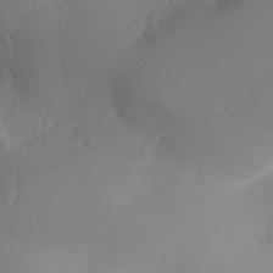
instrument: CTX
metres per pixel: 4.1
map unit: Aa
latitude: 24.9891
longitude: -127.7261
